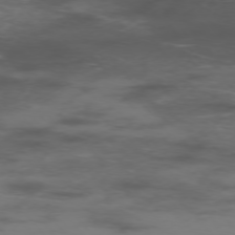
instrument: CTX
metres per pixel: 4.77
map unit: Hpe
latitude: -75.7856
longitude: -19.3859
